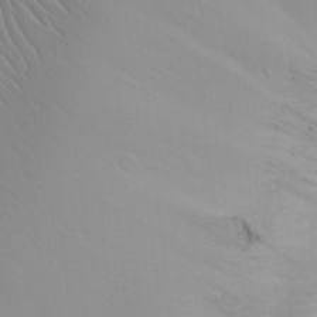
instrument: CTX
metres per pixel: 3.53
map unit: Ht
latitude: -2.0661
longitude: -16.1389
